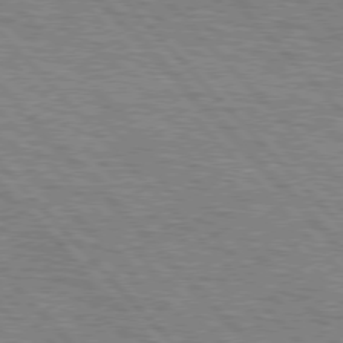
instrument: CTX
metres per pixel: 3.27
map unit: lApd
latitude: 76.4223
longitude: -72.3657
